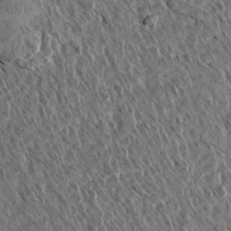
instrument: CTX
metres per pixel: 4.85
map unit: Aa
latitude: 13.8206
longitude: -143.5938
